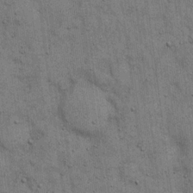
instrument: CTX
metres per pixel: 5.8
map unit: eHh
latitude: 15.9339
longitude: -62.5924
